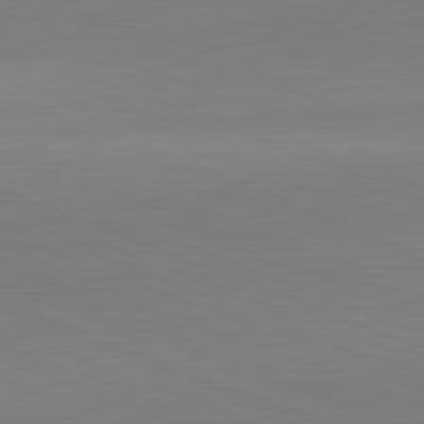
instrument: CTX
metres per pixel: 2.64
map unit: lApd
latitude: 81.9150
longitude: 137.1242
